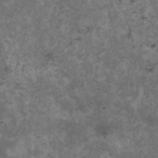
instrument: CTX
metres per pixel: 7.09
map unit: HNhu
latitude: 0.2711
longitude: 3.1620
